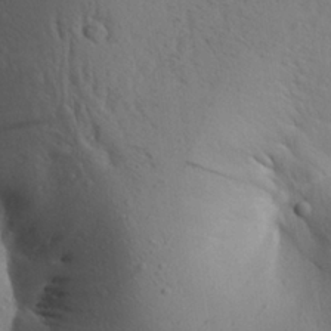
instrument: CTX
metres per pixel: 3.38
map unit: Aa
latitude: 26.4601
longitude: -148.5168
